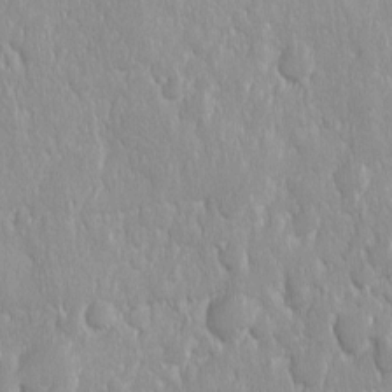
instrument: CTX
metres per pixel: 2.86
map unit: Ave
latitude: -11.0109
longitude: -120.3468
